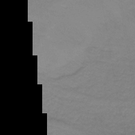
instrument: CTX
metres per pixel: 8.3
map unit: lHb
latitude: -40.8408
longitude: 59.9745
